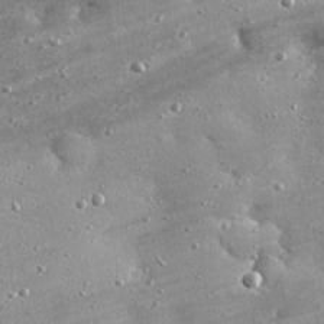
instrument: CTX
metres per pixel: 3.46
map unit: eHh
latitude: 25.1592
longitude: -88.6113
